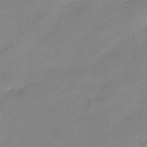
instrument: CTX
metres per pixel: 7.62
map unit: HNhu
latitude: -40.6896
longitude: 96.6897
